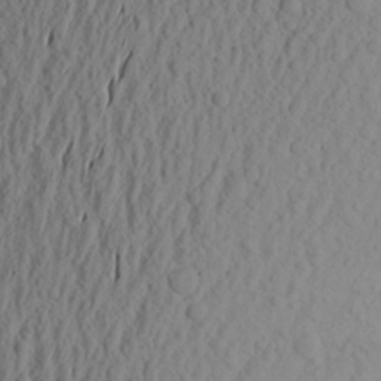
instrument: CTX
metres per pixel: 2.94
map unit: Aa
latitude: 21.4994
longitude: -145.6316
